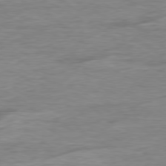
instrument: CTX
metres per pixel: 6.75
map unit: Ap
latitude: -79.9367
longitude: -83.2725
